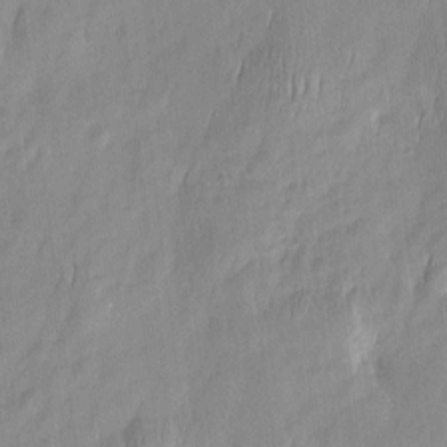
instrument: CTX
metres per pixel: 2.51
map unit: Htu
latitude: -5.7855
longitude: 174.6140
